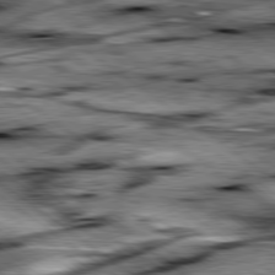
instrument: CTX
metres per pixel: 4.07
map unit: lApd
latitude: 79.7450
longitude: -48.0822
